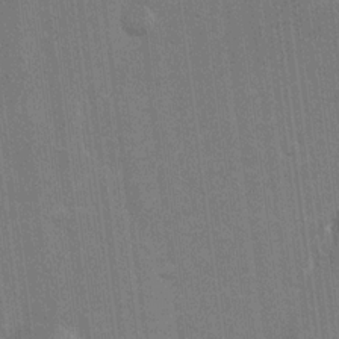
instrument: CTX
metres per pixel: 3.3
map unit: eHh
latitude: 15.9906
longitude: -69.0081
